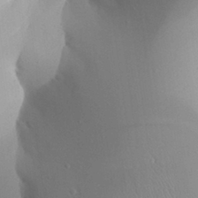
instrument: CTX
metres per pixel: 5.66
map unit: Aa
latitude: 31.1970
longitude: -140.8946
